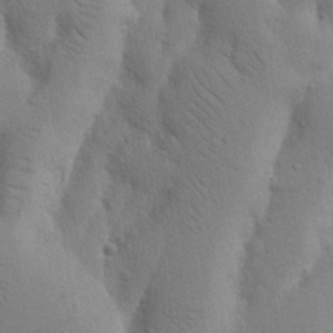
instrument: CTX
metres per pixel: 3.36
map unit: Nhu
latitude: 17.0836
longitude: -75.7828
